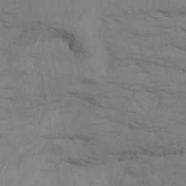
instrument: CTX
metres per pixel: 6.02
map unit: Htu
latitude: -6.6140
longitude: -70.3089
